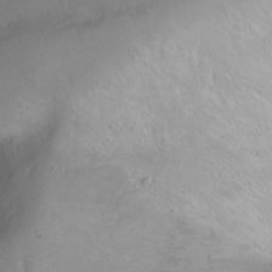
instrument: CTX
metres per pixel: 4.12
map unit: Ht
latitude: 0.1766
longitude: -44.8569
